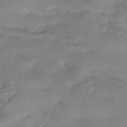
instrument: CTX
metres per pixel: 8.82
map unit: HNhu
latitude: -40.7463
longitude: 95.2942
